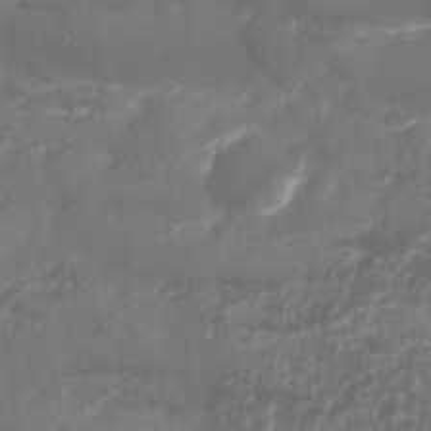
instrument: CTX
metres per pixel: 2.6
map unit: Nhu
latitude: 25.8583
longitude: -63.0648
